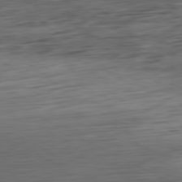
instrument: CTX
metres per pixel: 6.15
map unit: Ap
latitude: -81.1053
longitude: -96.2145
